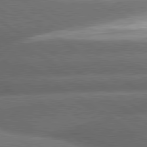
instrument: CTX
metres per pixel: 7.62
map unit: lApd
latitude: 79.9528
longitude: -153.8206
